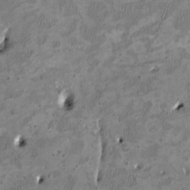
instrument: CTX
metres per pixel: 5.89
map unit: HNhu
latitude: 2.7435
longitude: -4.6113
